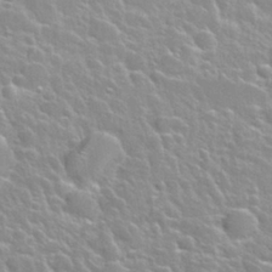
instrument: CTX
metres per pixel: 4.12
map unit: Nhu
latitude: 28.1389
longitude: -53.4616
